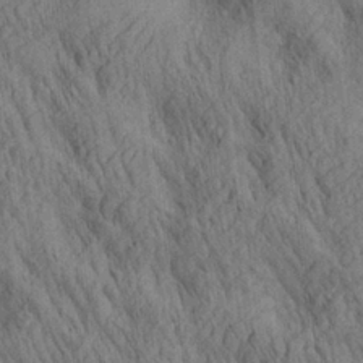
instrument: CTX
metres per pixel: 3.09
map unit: lAa
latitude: 21.5749
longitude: -138.5168
